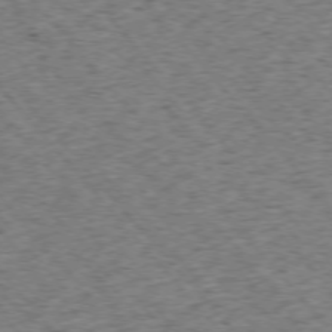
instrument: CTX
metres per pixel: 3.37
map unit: Ap
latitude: -75.9178
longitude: -62.1389
